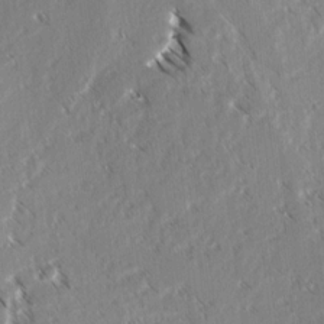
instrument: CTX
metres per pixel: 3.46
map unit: lAvf
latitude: 3.7260
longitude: -105.8206
